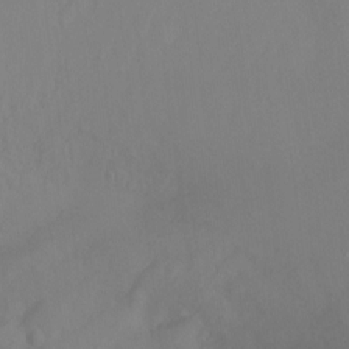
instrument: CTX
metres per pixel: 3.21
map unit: Hto
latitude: -14.3496
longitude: -43.5182
